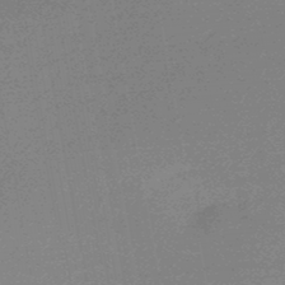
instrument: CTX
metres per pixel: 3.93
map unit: lHb
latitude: -46.5196
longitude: 57.7855
